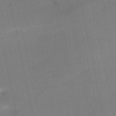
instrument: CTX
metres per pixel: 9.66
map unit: HNb
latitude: -51.5588
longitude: -42.2334
